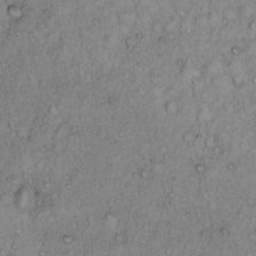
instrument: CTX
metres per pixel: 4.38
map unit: Hto
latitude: 13.9717
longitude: -57.2725
